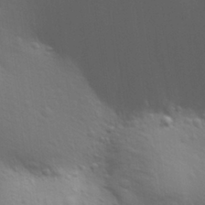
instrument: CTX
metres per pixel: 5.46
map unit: Aa
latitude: 29.0269
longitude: -139.4048
